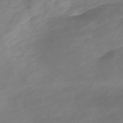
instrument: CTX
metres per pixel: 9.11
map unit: Nve
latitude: -58.2928
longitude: 57.7855
